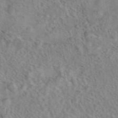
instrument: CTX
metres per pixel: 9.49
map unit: eAb
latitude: 43.0459
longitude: 108.6141
